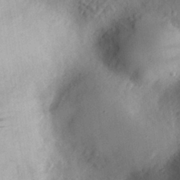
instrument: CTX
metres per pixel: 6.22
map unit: eHh
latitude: 29.9906
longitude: -73.2915
